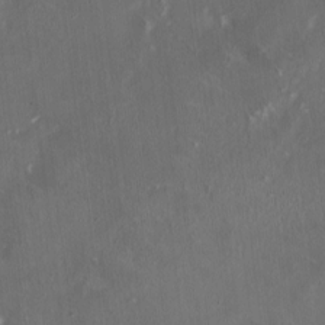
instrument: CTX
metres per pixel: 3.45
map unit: HNhu
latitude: 1.1025
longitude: -3.6505
